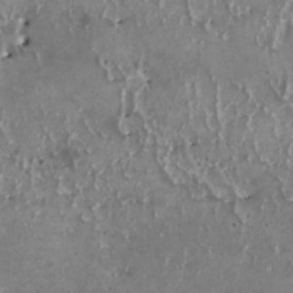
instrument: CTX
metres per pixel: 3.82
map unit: HNhu
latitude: 1.9906
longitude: 5.6533
